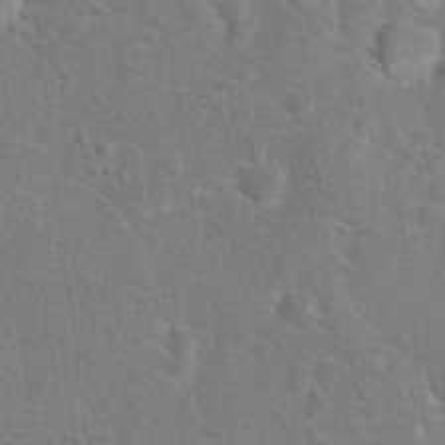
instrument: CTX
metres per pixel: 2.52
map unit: Hto
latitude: 17.1781
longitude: -42.2334
